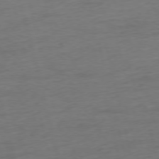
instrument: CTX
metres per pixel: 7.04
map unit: Ap
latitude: -75.2565
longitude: -73.9339
